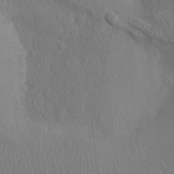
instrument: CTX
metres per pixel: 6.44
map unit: Ht
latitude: -4.2739
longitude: -13.8583
